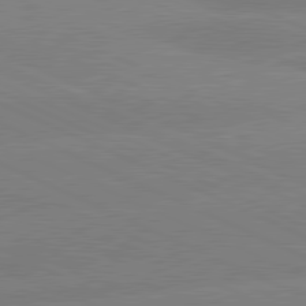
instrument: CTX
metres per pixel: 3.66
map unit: lApd
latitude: 81.0269
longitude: -155.8961
